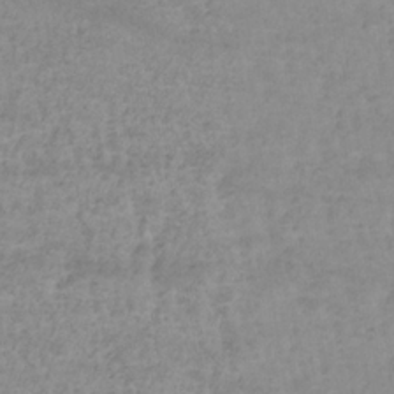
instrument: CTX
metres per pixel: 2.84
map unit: lHb
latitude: -33.8045
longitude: 70.4818
